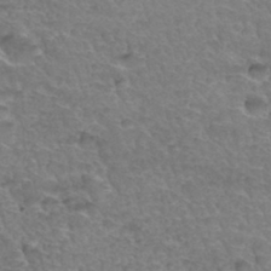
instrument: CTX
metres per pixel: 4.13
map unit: Hto
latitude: 35.2726
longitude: -46.8380
